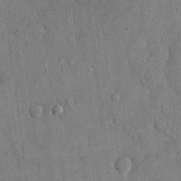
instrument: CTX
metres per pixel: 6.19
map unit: eHh
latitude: 14.7436
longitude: -68.5924
